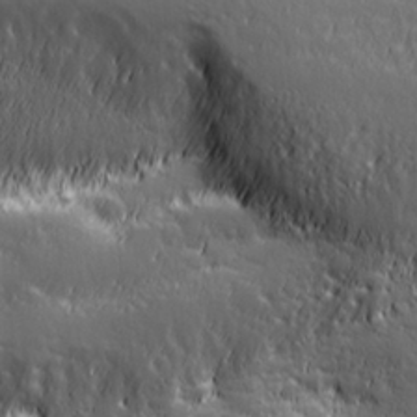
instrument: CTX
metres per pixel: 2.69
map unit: Hve
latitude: 27.6127
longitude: 144.6330
